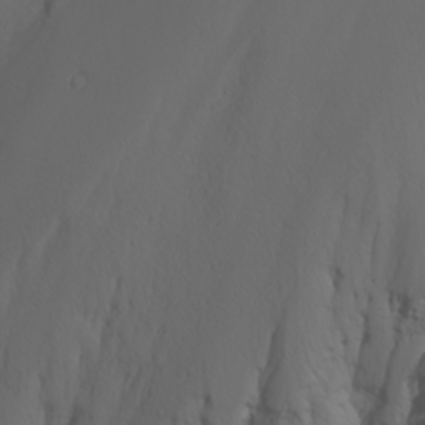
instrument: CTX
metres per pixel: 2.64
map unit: Nhu
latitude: -7.0675
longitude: -90.5924
